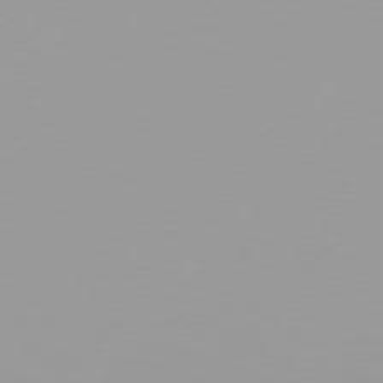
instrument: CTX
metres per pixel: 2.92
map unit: Hpe
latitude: 76.9891
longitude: -139.4615
